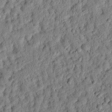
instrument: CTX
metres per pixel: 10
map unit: eHh
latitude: 25.6693
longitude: -78.9136
